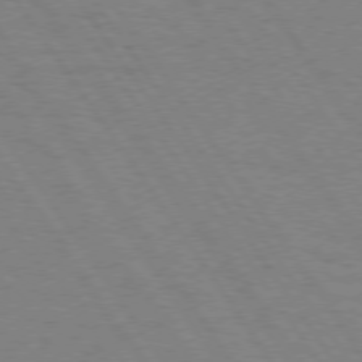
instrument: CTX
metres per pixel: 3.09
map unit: Hpe
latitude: 74.5735
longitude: -135.9150
